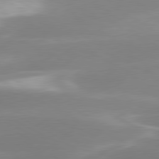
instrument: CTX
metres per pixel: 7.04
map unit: lApd
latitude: 79.7261
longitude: -115.7260
